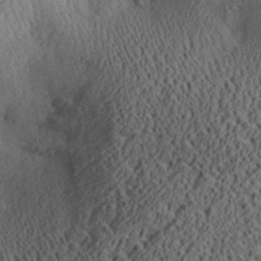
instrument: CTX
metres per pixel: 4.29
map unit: Aa
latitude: 28.8758
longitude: -136.3279
